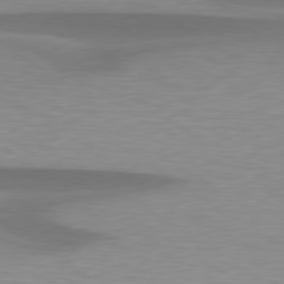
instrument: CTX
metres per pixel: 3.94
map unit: lApd
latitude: 79.4049
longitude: -95.3293
